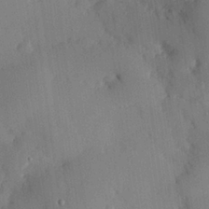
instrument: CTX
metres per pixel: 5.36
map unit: eHh
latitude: 27.3293
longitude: -79.6127
